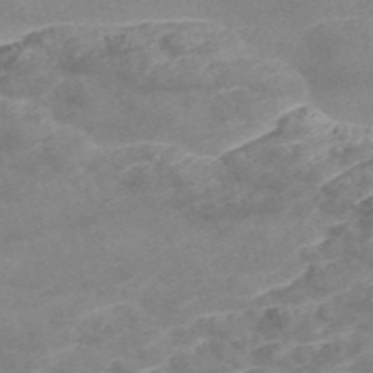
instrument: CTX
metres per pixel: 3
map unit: Nve
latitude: -56.9730
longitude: 51.2754
